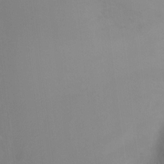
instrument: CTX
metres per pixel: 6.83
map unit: Ht
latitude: -7.3131
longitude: -30.5924
